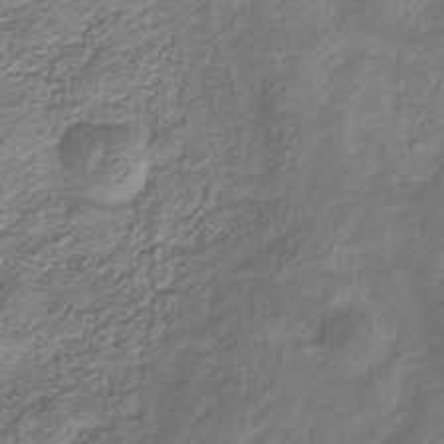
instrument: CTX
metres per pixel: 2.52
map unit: eHb
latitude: -30.5385
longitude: 69.5777
